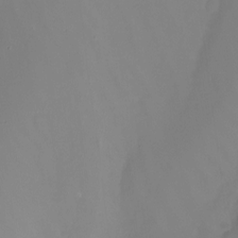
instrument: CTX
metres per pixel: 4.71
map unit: Nhu
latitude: -15.4266
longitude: -53.8206
